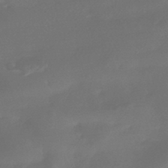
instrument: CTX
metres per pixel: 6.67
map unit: HNhu
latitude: -43.9556
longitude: 92.3873
